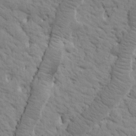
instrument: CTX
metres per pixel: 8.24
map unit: Htu
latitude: -1.6155
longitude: 174.2172
